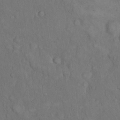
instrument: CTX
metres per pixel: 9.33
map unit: eHh
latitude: 17.5182
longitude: -63.7072
